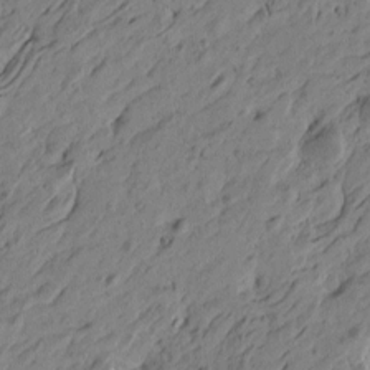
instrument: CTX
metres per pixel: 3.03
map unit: Htu
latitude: -5.6155
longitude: -179.5938
